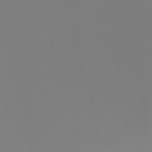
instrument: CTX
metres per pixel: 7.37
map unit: Nhu
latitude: -4.1794
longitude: -91.8016
